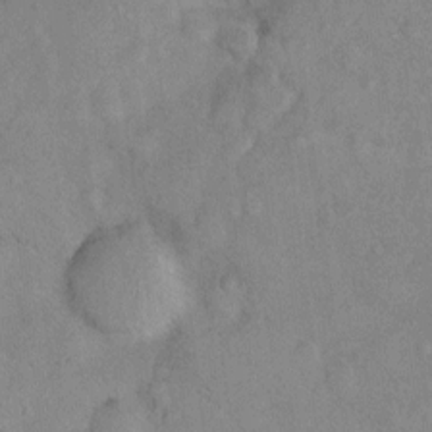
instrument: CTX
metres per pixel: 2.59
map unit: Nhu
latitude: 0.8569
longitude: -18.0633
